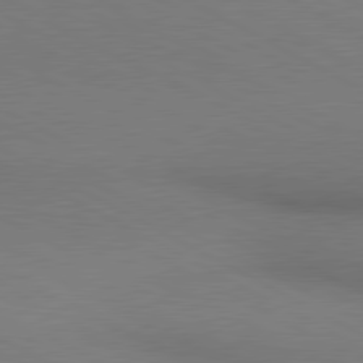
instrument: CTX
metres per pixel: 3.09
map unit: lApd
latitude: 80.5168
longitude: 139.9745
